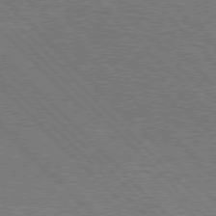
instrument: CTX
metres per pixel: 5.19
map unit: Hpe
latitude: 76.6490
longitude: -162.1578
